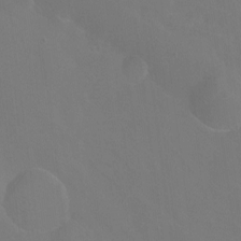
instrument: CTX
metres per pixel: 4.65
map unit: Hto
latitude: -13.6722
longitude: -43.3293
